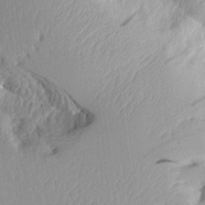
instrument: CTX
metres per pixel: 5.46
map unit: Aa
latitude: 10.7057
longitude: -127.4993
